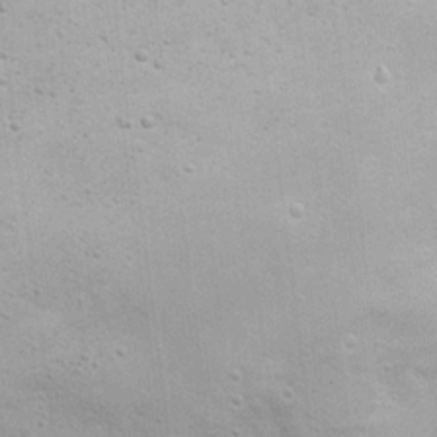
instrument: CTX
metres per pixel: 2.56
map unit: eHh
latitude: 20.5735
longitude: -62.4979
